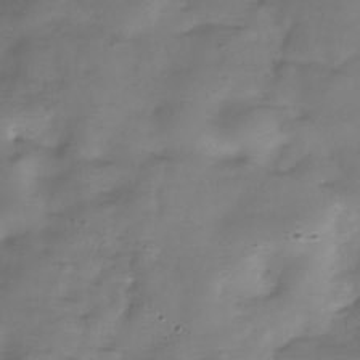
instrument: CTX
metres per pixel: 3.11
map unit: Hve
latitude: -31.7666
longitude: 90.9731
